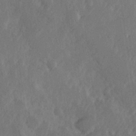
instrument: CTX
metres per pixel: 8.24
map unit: Hve
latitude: 25.3859
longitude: 145.0675
